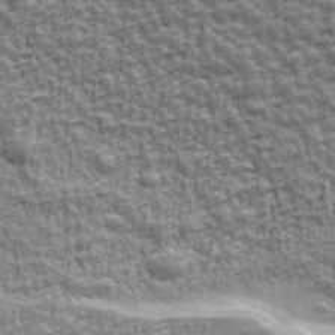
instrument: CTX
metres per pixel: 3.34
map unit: Ave
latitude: 41.8205
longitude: -112.8002
